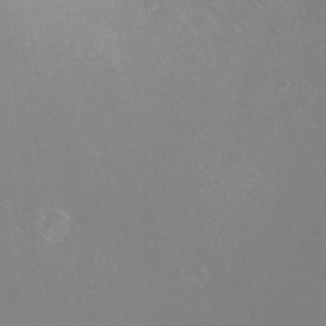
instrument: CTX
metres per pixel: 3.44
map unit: eHh
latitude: -10.7652
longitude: -65.7450
